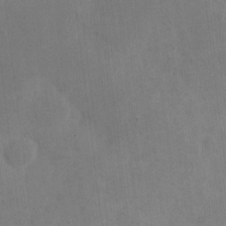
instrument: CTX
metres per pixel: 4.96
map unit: eHh
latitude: 4.2900
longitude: -72.6680
